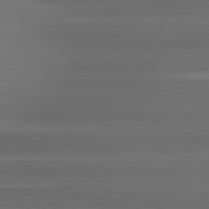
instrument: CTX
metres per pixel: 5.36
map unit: lApd
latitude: 81.1214
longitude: -142.2334
